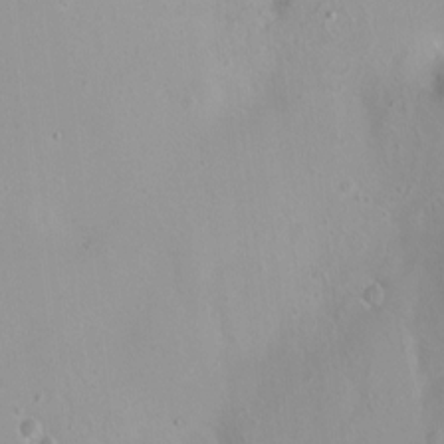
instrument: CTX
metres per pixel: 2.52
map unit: HNhu
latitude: 3.6883
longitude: 5.3509
